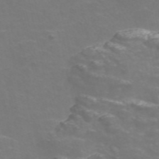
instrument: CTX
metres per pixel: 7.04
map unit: Nve
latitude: -56.5196
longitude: 52.5384
